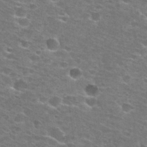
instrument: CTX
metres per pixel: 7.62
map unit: Hto
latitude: 28.0633
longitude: -47.7072
